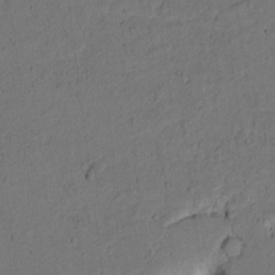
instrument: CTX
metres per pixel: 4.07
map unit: lAvf
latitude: 9.2915
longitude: 166.4818
